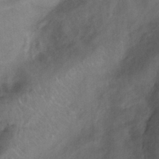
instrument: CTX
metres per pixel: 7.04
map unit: Ht
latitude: -0.7841
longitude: -33.1592
